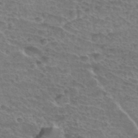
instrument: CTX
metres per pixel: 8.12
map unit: Hto
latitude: 34.9324
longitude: -44.3845
